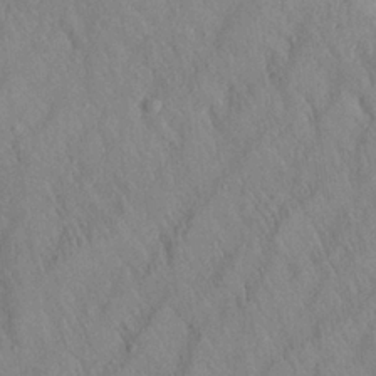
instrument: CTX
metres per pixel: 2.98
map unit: Aa
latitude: 26.3656
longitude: -142.4979
